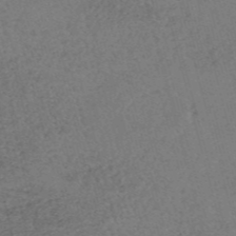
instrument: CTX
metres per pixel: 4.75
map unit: eHh
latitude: -54.7274
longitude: -89.3293
